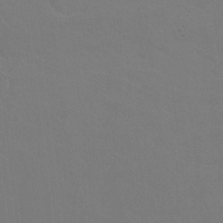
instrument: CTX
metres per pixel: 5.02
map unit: Nhu
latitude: 24.4790
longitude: -53.7450
